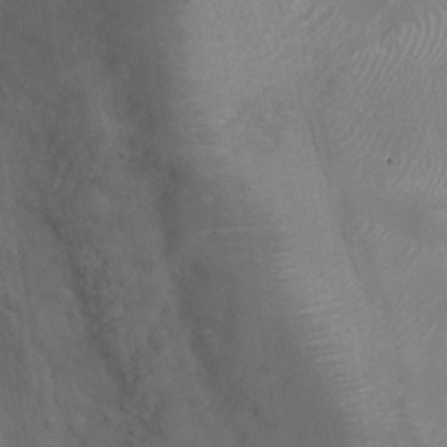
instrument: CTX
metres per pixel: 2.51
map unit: Nhu
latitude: -27.1431
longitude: -61.6316
